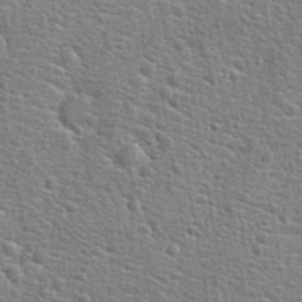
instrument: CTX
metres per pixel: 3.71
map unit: Hto
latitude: 24.0444
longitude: -48.4034
